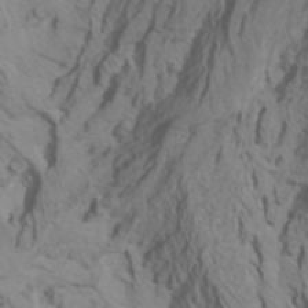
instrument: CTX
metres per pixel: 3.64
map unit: Htu
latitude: -6.9730
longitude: -67.2348
